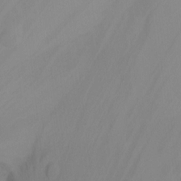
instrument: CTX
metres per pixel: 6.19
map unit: Ht
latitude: -10.1984
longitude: -37.5938
